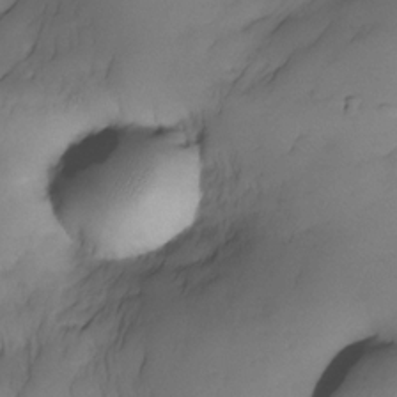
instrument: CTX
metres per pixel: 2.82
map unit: Nhe
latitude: -30.4440
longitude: -139.4993
